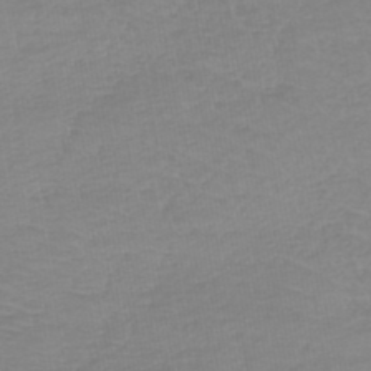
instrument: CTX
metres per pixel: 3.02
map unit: lHb
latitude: -44.4251
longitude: 72.1417
